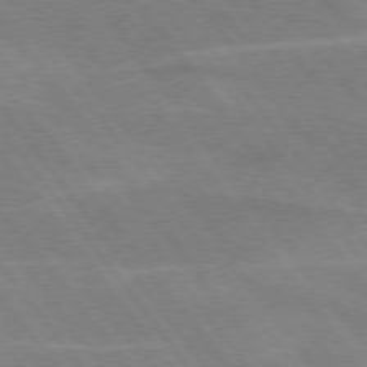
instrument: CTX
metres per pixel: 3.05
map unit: lApd
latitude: 75.0836
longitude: -67.6127
